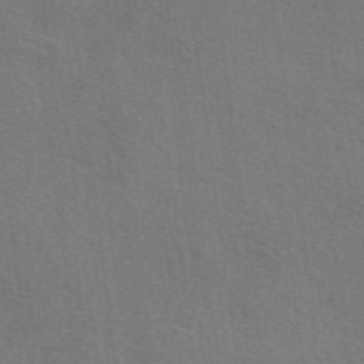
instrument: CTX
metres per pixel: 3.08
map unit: eAb
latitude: 50.7057
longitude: 113.2754
